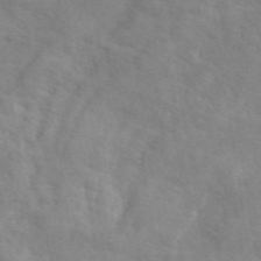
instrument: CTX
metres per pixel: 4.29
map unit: ANa
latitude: 49.1403
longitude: -74.4601
